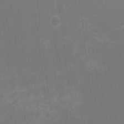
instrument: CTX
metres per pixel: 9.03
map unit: HNhu
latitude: -3.0486
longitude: -1.6505
